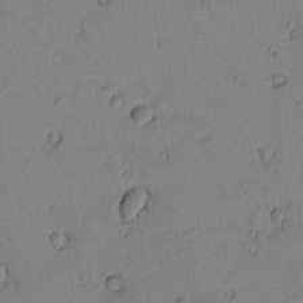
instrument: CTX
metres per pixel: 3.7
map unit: Htu
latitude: -0.5196
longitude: 170.0850
